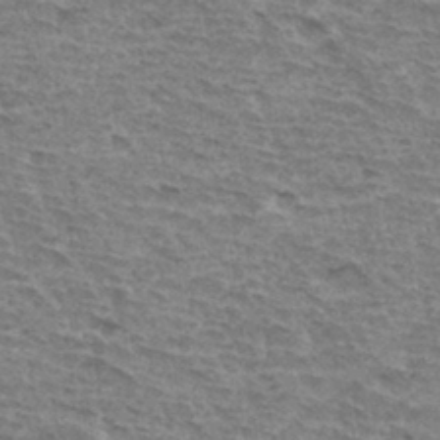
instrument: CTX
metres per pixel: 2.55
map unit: Hto
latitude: 33.5371
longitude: -45.0647
